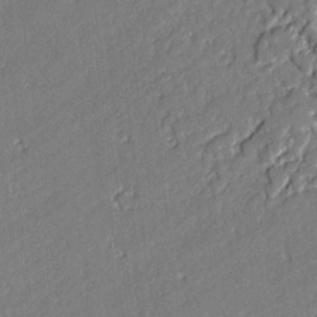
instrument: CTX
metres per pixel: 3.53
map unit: lAvf
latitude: -1.8045
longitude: -109.2348
